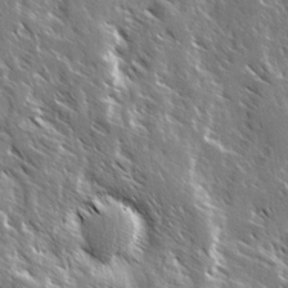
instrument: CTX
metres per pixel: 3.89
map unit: Ave
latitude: 14.7436
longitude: -133.6505
